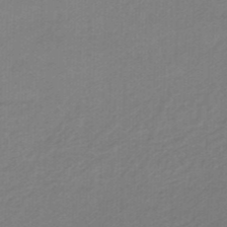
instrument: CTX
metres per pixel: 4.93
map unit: eHb
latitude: -46.3306
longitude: 89.3698
